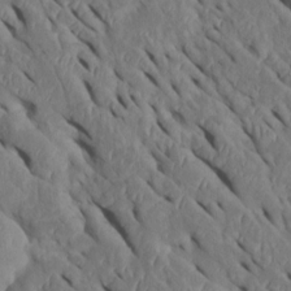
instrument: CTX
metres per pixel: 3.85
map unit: Htu
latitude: 0.6301
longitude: 148.4251
